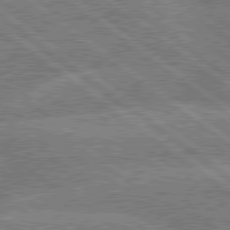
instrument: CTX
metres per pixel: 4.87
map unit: lApd
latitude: 79.6694
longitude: -160.2522
